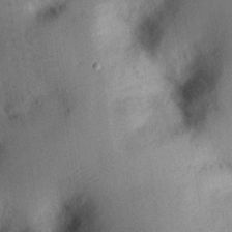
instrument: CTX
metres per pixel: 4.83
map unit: eHh
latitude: 25.6882
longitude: -75.9717
